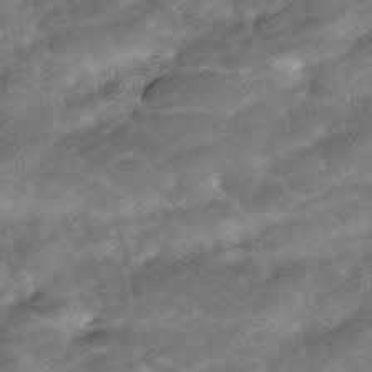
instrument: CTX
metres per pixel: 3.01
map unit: ANa
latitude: -41.0297
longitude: 102.8408
